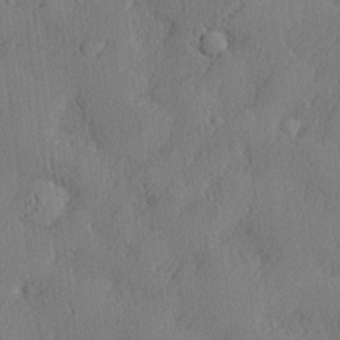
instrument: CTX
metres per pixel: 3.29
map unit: lHvf
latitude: 22.0255
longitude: 142.5951
